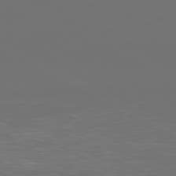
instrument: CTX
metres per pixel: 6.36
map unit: Ap
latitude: -80.9920
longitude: -59.1970
